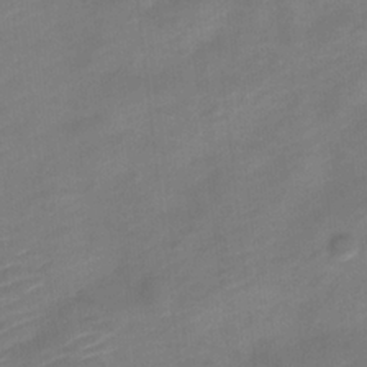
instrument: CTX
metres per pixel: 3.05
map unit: Nve
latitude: -17.9556
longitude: 109.4265
